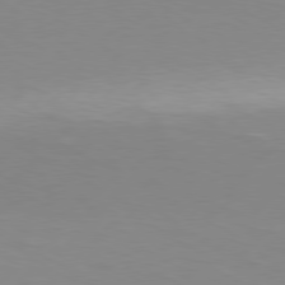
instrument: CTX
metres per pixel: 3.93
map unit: Hpe
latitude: 77.6694
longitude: -131.8962
